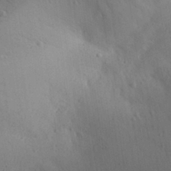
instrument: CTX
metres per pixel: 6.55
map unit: Aa
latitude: 30.0444
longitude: -145.0080
